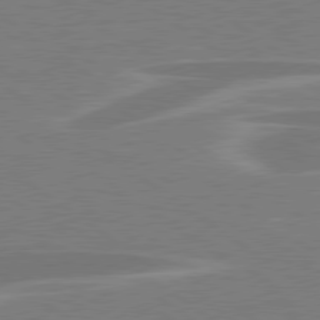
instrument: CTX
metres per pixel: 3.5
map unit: lApd
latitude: 79.2159
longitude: -92.7057
